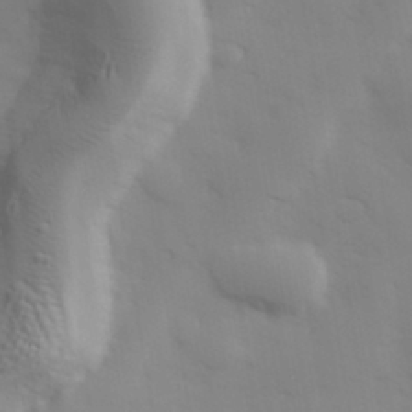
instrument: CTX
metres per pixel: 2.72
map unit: Hve
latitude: 32.8569
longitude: 150.7652
